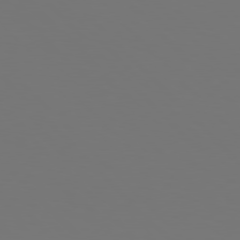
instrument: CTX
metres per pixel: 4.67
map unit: Hpe
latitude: 77.9150
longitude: -166.6679
